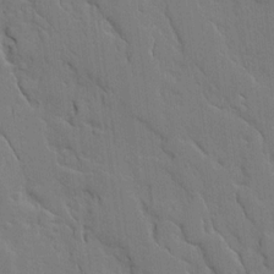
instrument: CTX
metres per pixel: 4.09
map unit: Ave
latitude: 18.4034
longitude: -128.4223
